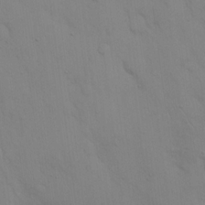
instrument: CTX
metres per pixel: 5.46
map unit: eHh
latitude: 16.8380
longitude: -62.7813
